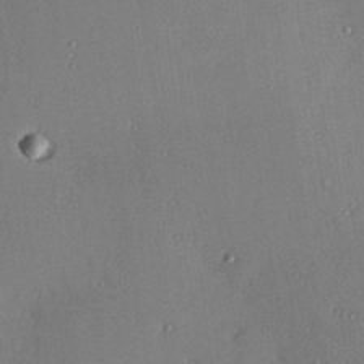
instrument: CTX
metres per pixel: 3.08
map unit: Hve
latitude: 26.4223
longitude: -90.9325
